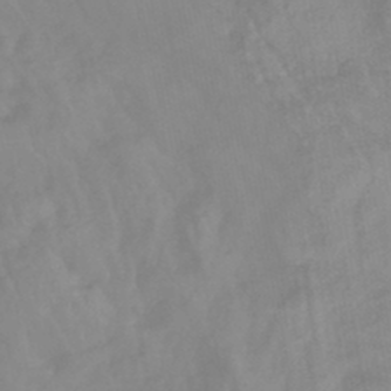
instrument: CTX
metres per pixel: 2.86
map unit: eHb
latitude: -45.2943
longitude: 84.8030
